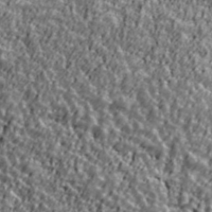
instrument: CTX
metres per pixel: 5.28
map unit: Ave
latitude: 42.0255
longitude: -112.0444
